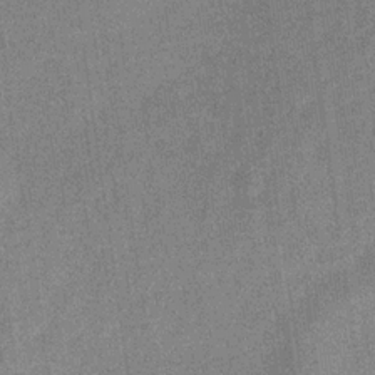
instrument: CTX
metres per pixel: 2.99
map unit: eHb
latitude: -31.4076
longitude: 74.3496
